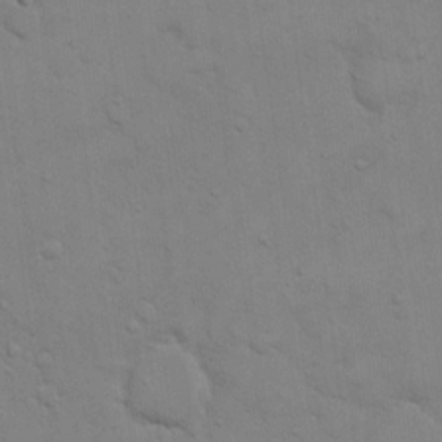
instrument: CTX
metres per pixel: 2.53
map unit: eHh
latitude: 16.3845
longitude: -66.5545
